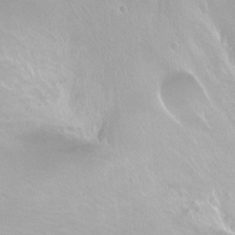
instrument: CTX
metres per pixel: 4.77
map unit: Ht
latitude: -10.8597
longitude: -44.3656
